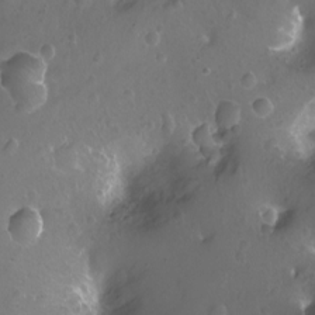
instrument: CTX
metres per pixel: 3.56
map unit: Nhu
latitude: -11.4454
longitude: -35.7638
